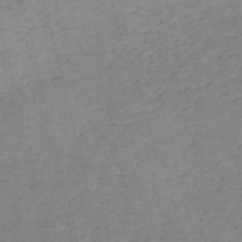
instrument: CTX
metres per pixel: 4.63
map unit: HNb
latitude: -54.5952
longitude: -46.3845
